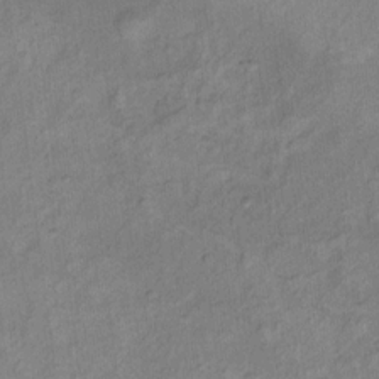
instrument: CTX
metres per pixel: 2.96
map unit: Ht
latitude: 10.9136
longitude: -40.2144
